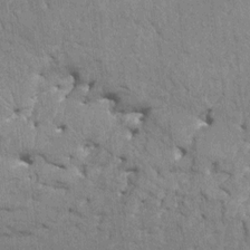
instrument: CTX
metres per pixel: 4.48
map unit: HNhu
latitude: 8.1200
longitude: -5.5749
